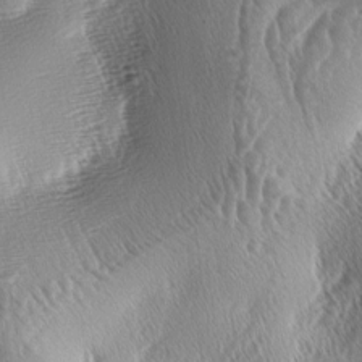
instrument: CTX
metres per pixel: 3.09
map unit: lAa
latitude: -5.1620
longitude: -128.9891
